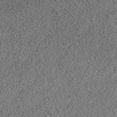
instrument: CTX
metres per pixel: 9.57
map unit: ANa
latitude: 39.7638
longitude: 24.6518
